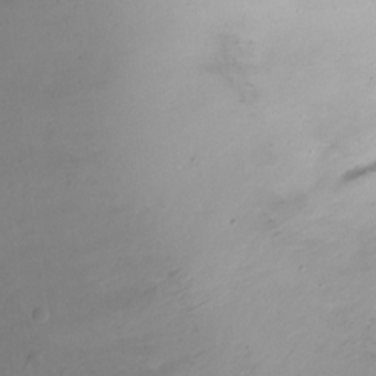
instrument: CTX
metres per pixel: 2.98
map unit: Hto
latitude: -12.3117
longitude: -39.7827
